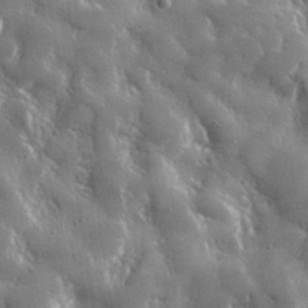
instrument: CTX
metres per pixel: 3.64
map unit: lHvf
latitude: 31.7261
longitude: -92.4223
